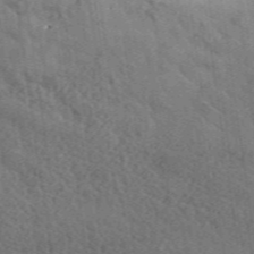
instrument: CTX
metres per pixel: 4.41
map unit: lHvf
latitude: 37.4427
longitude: -91.0458
